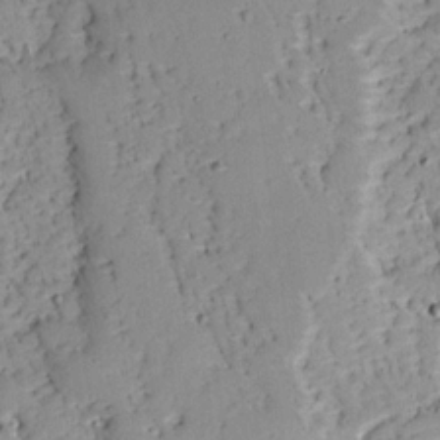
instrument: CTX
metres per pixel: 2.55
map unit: Ave
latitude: 13.5182
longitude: -138.5924
